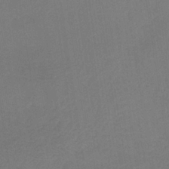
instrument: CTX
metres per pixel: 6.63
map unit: HNb
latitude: -33.8989
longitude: 54.5574
